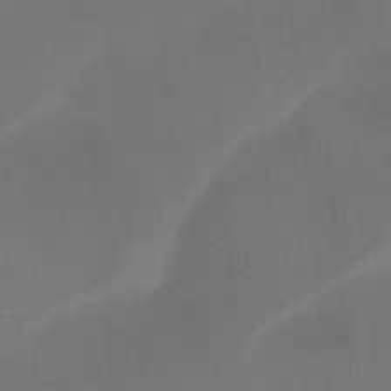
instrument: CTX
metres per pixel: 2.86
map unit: HNb
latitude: -44.5952
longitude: -43.3671
